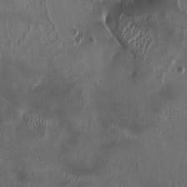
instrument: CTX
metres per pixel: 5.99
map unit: HNhu
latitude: 1.3103
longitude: -4.1389
